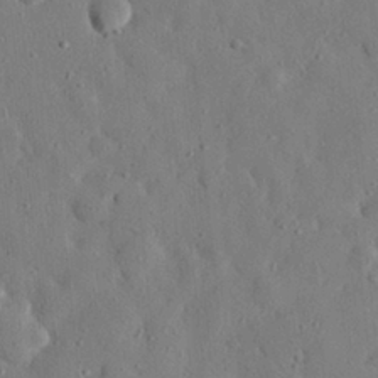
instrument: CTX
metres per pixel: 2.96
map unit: eHh
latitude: 27.7828
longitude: -77.6694
